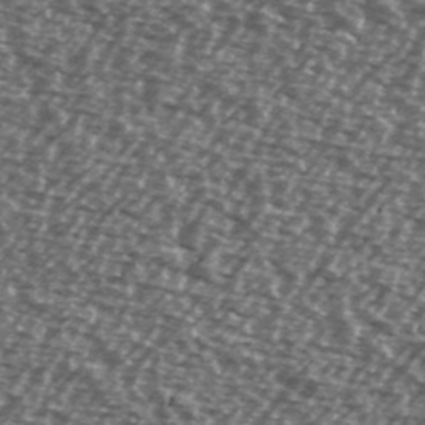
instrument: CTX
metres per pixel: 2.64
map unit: Ave
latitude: 39.1214
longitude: -112.2900
